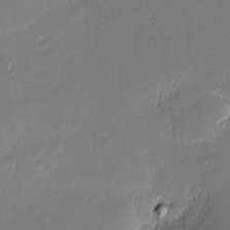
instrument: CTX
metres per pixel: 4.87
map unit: eHh
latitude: -3.2186
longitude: -83.3103
